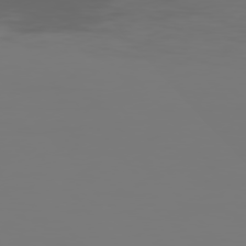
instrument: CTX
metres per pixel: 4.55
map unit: Hpe
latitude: 75.7072
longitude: -127.5371
